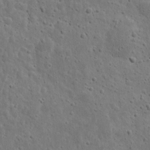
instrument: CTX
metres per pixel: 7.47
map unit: eHh
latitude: 10.4034
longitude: -73.1215
